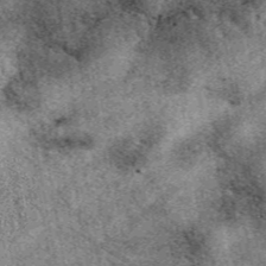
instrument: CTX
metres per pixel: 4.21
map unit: eAb
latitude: 39.9906
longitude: 109.6911
